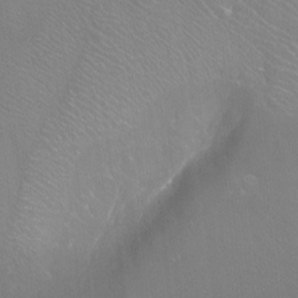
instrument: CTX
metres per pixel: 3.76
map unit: Nhu
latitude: -8.0472
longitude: -74.5735
